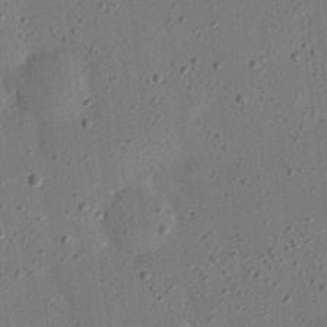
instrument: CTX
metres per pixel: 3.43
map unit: eHh
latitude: 24.4412
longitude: -69.1025
